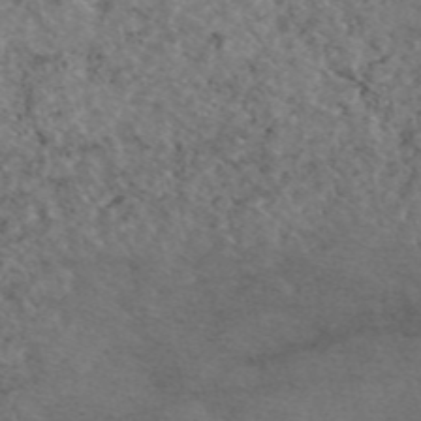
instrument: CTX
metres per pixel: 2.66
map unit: eAb
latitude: 46.8947
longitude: 113.8234
